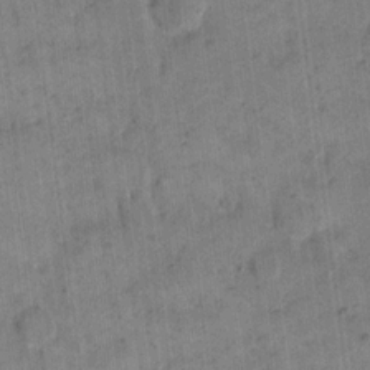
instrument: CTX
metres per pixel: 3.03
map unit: eHh
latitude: 14.3279
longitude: -66.5923
